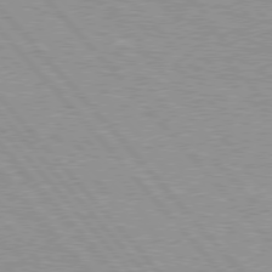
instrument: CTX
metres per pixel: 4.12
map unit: Hpe
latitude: 76.9136
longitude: -157.2914
